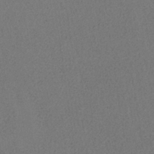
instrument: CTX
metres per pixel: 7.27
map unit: HNb
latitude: -33.8612
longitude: 54.4629
